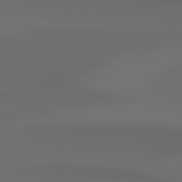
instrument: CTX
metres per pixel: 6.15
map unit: Hpe
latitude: 76.9136
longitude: -132.9892
